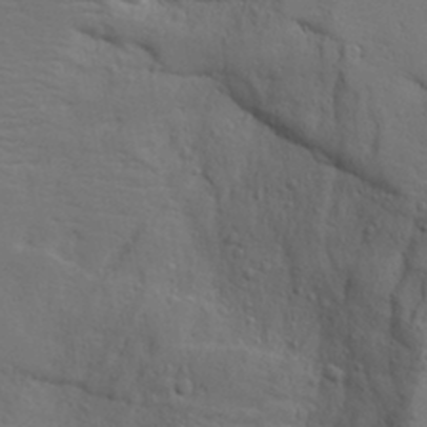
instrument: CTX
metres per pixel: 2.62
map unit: Aa
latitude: 17.5938
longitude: -125.5560
